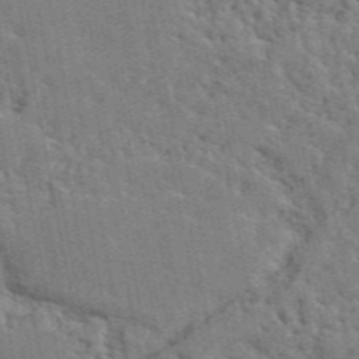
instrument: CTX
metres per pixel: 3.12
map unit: ANa
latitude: 49.9339
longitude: -80.8191
